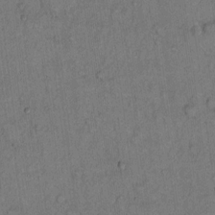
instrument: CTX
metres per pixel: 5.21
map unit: Hto
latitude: 11.4616
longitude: -58.0444
